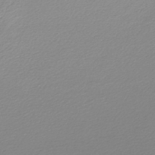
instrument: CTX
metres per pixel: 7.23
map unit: lHb
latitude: -44.9353
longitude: 76.1417
